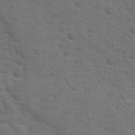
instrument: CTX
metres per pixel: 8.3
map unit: Ave
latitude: 10.4412
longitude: -104.1767
